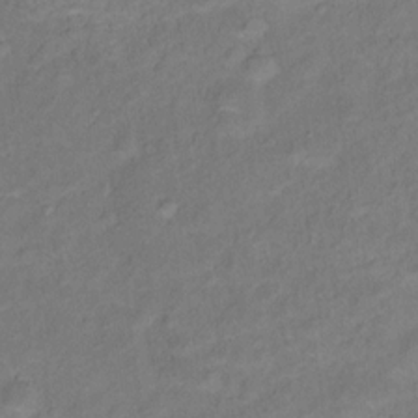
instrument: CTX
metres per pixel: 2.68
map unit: Ht
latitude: 12.0255
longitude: -40.0633
